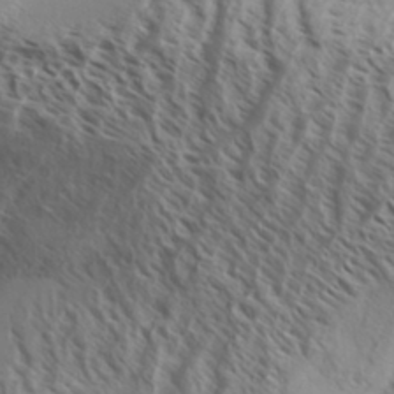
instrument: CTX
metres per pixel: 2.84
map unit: Aa
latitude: 33.3671
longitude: -138.8569
